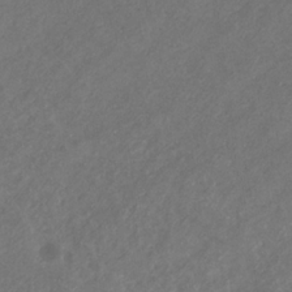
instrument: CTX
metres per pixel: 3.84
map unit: eHb
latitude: -31.0297
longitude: 70.5196
